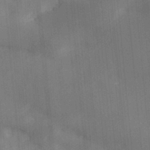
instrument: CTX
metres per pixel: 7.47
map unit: Hve
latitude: 31.5560
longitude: 148.8597
